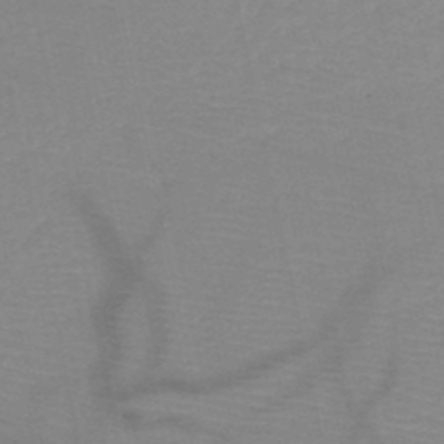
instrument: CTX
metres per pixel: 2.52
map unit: HNb
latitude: -49.2754
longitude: -43.6505
